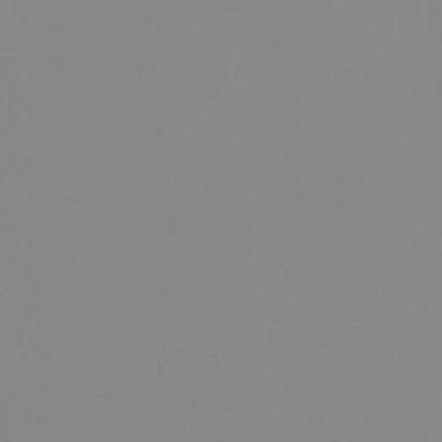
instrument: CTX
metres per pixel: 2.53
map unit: Hto
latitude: -8.1984
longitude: -51.7260
